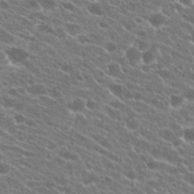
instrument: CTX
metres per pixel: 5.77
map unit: Hto
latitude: 23.1025
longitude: -38.0255
